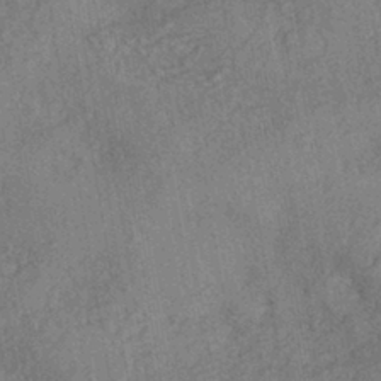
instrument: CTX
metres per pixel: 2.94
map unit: eHh
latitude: -42.5195
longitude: 117.7666
